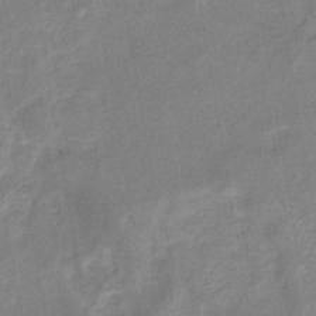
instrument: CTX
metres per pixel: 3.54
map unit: eHb
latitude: -34.6141
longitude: 74.3685
